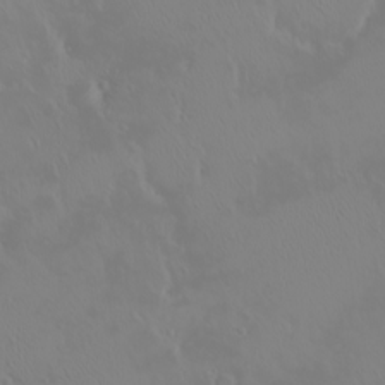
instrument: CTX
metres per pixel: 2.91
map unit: eHh
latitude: -2.0283
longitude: 19.7478
